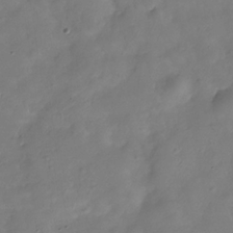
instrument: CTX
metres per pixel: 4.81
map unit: Hve
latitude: -31.1620
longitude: 95.0486
